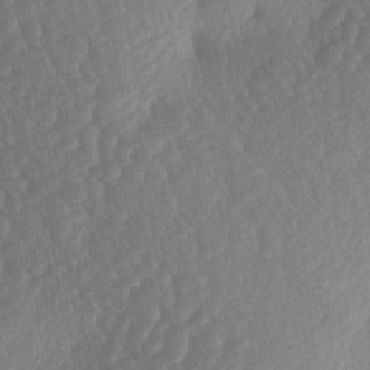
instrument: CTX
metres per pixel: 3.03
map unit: lAa
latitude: -3.5777
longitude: -127.2159
